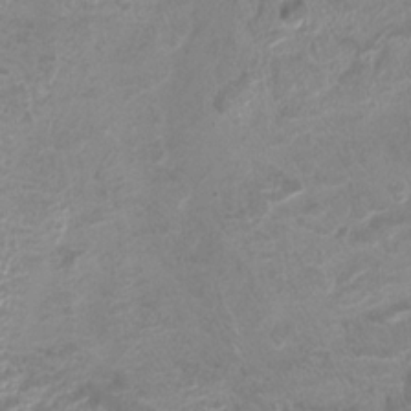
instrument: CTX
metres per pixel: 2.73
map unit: HNhu
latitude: 3.0080
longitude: -2.8758
